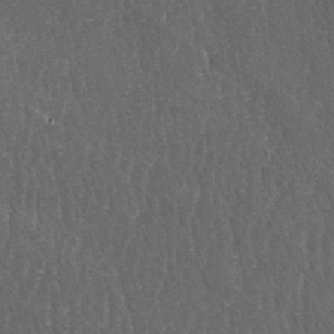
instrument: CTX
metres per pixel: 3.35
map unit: lAa
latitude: -7.2376
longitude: -129.8583
